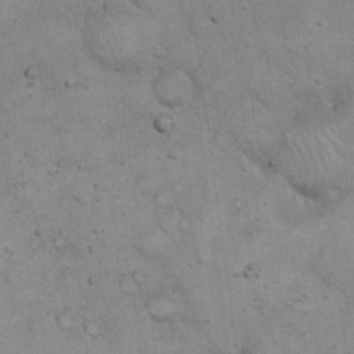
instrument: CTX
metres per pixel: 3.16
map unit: eHh
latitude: 20.4790
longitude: -59.6316
